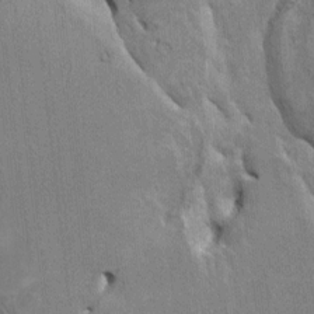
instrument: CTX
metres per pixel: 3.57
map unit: HNhu
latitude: 3.8205
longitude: -4.2711
